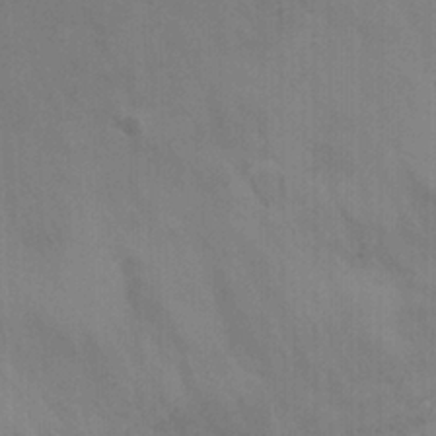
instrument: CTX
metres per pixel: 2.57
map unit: Ht
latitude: -1.1054
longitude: -17.0270
